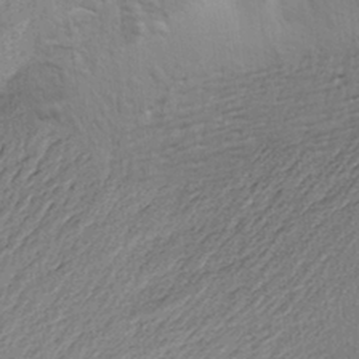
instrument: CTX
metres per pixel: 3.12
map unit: Aa
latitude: 23.4426
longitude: -150.3845
